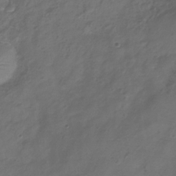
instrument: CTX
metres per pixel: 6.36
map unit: Hve
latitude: -33.2754
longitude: 91.7856
